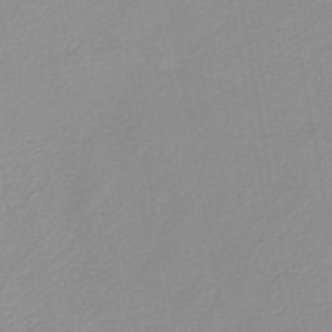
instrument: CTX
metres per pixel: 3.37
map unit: HNb
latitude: -45.8045
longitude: -43.5182
